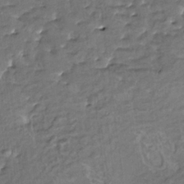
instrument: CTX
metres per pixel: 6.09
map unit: HNhu
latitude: 3.8772
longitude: 8.5763
